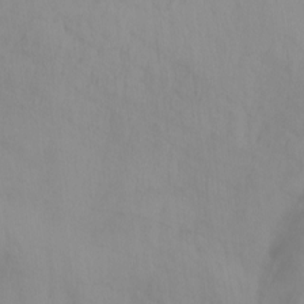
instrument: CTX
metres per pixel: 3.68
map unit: Nhu
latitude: -12.0094
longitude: -68.4223
